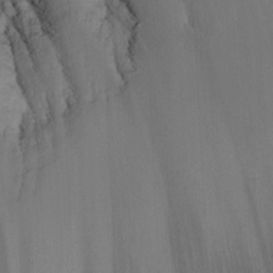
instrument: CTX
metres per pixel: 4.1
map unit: Nhu
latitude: -7.4076
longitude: -90.6113
